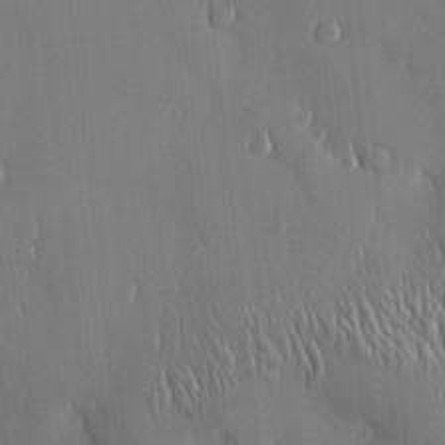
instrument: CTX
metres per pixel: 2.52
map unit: Htu
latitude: 1.7638
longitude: -177.7638
